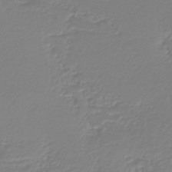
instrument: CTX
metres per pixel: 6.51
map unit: lHb
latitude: -44.5574
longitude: 61.5021
